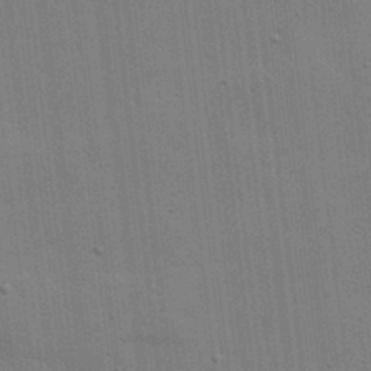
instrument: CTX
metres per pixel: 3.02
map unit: lHvf
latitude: 17.8583
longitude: -113.3859
